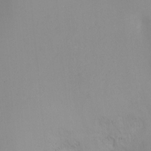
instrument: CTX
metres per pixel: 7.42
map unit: Ht
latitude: -17.1054
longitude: -46.4034
